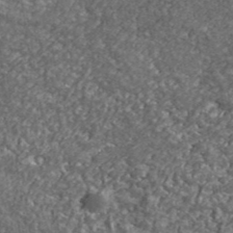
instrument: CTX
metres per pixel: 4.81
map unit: eHh
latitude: 42.5357
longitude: -90.7435
